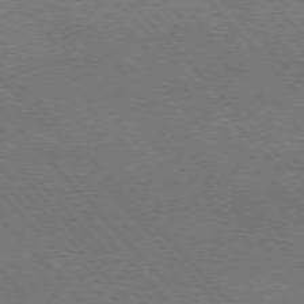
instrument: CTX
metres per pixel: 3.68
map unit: Hpe
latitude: -77.1998
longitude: -13.0459
